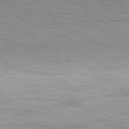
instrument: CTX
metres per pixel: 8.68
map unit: Hpe
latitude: -81.6533
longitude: 15.2943
